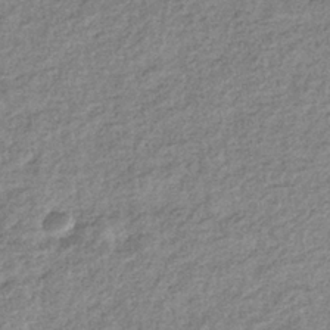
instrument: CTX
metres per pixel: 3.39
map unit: eHb
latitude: -36.4818
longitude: 78.8786
